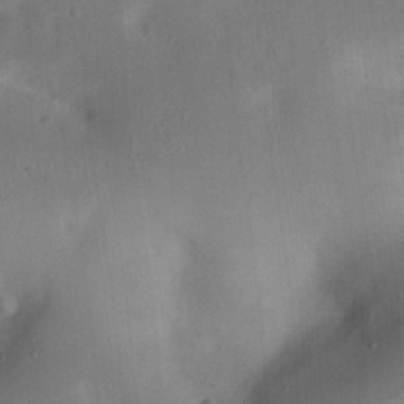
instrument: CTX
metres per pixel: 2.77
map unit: Nhu
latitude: 23.4615
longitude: -70.8380
